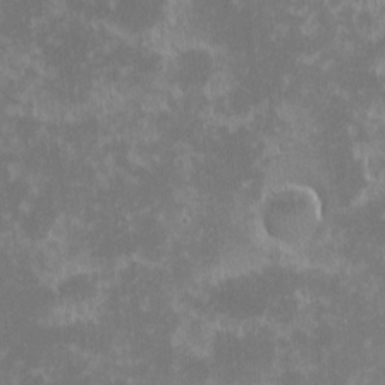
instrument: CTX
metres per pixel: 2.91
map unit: eHh
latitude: -1.5399
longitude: -85.1025
